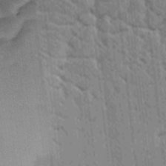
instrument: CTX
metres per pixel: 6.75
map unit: Ave
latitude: -9.6911
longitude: -123.2915
